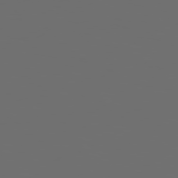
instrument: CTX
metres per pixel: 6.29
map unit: Hpe
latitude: 78.1767
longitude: 177.0864
